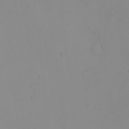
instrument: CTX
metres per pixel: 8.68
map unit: eHh
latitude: -9.7855
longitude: -67.9717
